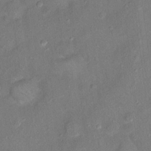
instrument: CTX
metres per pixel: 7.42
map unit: Ht
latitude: 14.4412
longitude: -40.1010
